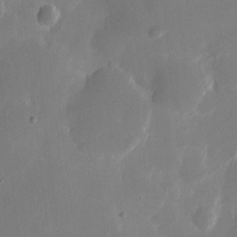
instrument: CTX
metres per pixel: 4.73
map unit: eHh
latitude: 11.2159
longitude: -67.8583
